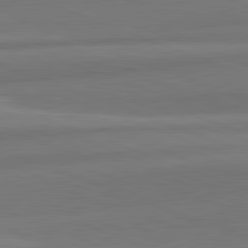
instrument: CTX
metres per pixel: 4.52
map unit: lApd
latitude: 82.2522
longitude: 152.5007
